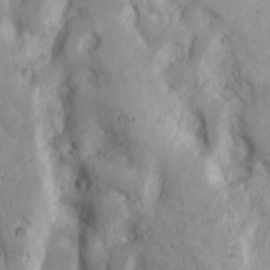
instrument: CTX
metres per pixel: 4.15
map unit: Ave
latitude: 22.9703
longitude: -134.7246
